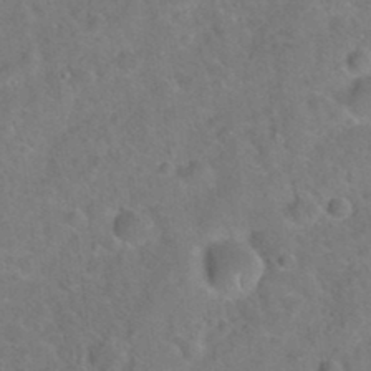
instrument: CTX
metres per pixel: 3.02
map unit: Hto
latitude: 20.8002
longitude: -49.9150
